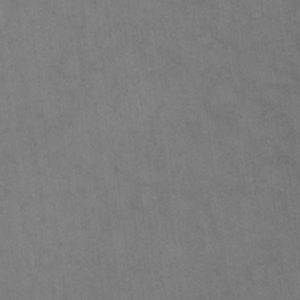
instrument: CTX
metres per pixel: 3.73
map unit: eHh
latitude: 15.3482
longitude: -62.6680
